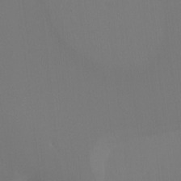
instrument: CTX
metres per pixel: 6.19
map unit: Ht
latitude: -7.5021
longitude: -30.9325
